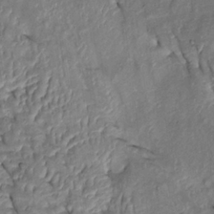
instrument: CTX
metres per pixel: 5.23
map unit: Htu
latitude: 0.0255
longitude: 148.8597
